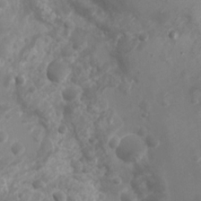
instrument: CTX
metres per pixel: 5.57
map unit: Nhu
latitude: 5.6316
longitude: -18.4979
